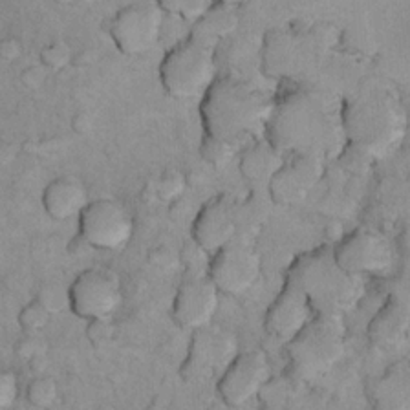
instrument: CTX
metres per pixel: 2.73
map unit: Nhu
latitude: 13.7828
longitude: -28.5546
